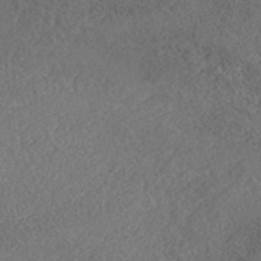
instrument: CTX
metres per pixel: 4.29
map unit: Nhe
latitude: -40.4629
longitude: -111.0648
